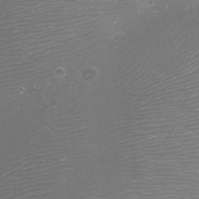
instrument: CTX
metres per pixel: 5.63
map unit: Aa
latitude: -8.3684
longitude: -71.4615
